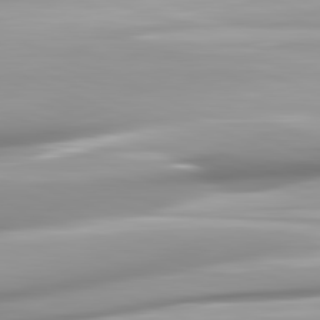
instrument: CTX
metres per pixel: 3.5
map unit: lApd
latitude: 82.0255
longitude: -147.1404
